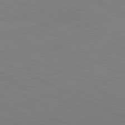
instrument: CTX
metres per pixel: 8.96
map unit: Ap
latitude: -81.9367
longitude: -71.9339
